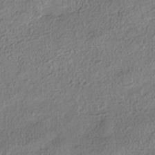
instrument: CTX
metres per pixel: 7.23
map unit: Nhe
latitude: -38.5385
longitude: 138.4251
